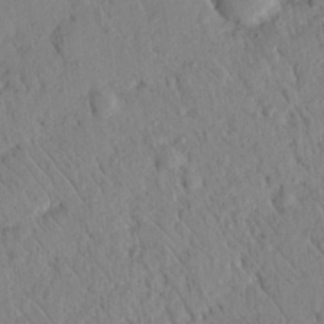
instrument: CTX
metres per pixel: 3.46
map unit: Nhu
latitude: 20.7058
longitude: -78.9136
